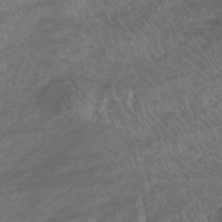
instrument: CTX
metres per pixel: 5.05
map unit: lHb
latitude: -33.4077
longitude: 67.6911
